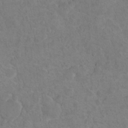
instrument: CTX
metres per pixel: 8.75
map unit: Hto
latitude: 10.8191
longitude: -35.8961
